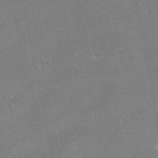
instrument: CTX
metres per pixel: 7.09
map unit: HNhu
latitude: -40.8219
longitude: 103.4832
